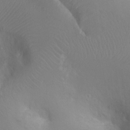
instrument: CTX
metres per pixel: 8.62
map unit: Ht
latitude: -0.1606
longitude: -35.8772
